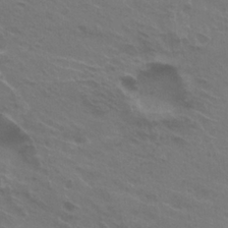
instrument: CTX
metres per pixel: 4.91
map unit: Hto
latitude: 24.9135
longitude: -38.4979
